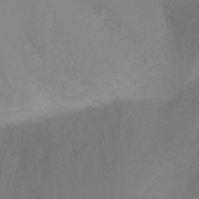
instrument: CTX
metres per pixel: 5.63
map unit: Ht
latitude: -2.8407
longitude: -61.1025
